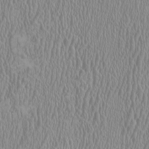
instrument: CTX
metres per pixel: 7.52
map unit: HNhu
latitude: -0.9920
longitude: 1.9745
